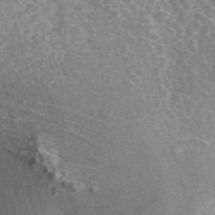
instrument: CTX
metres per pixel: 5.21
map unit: ANa
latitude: 45.0836
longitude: 29.3888
